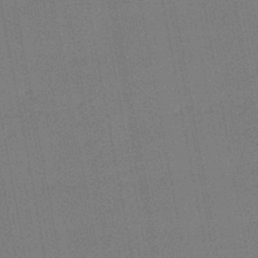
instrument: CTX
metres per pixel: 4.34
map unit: lHb
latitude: -45.0109
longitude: 63.5588
